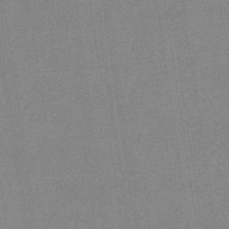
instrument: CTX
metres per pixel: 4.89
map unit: eHb
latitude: -34.9542
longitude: 73.3887
